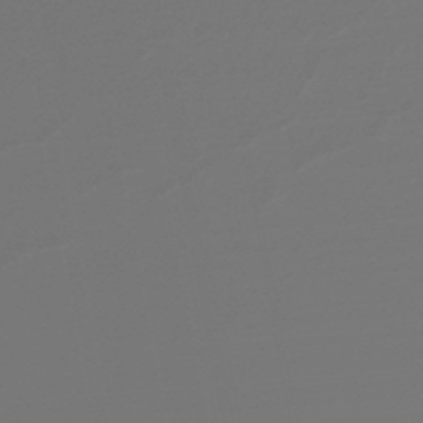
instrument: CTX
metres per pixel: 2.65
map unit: lHb
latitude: -47.0486
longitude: 66.1228
